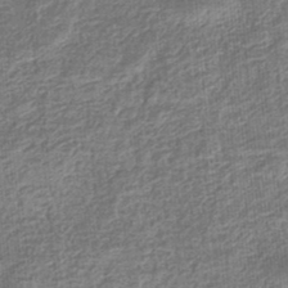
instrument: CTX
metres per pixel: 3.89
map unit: eHb
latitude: -35.4454
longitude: 79.8422
